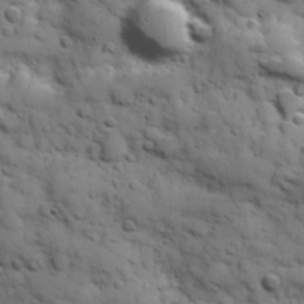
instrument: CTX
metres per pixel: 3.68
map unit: Hve
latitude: 24.7057
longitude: 147.3887
